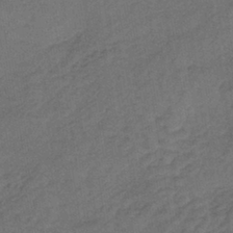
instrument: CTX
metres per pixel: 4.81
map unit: lHb
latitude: -39.9367
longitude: 63.3131
